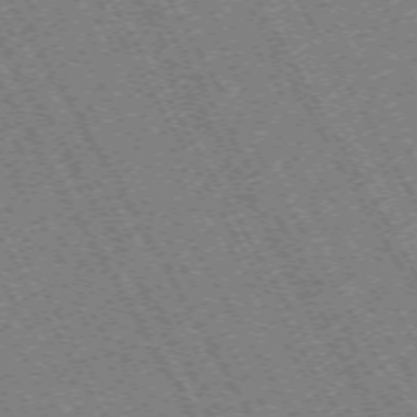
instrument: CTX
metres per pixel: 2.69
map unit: Hpe
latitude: -70.7652
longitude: 10.2551
